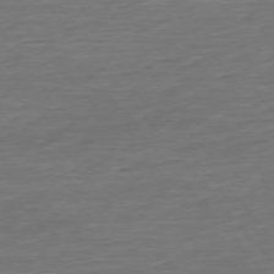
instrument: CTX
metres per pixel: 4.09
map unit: Ap
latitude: -75.7667
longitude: -93.6127
